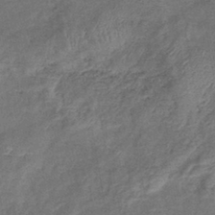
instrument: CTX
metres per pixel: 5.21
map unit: eHb
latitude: -39.7289
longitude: 76.4440
